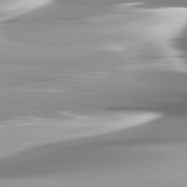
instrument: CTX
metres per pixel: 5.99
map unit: lApd
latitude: 82.5734
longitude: -143.5560
